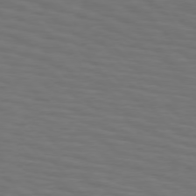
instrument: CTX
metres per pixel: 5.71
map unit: Hpe
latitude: 75.5560
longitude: -132.4412
